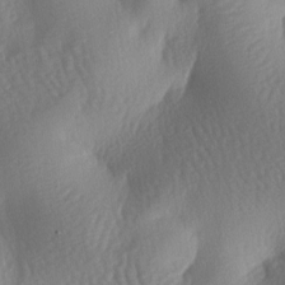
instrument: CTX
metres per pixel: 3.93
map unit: lAa
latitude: -7.8800
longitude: -128.0822
